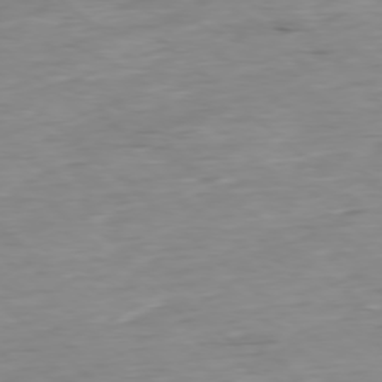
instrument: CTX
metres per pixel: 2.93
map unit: Ap
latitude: -78.1039
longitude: -88.7247
